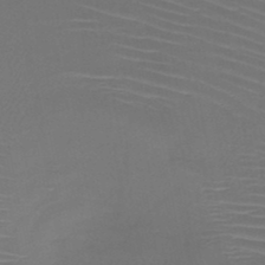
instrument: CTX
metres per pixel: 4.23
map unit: HNb
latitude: -47.4643
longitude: -42.4601
